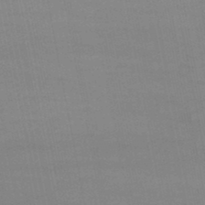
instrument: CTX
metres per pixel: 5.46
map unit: lHb
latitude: -47.1998
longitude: 58.5384
